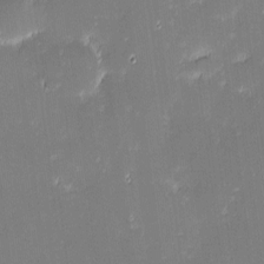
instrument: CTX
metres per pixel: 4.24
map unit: eHh
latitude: -2.7652
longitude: -86.3656
